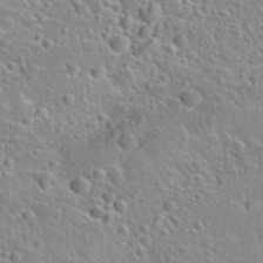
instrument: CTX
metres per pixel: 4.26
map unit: Nhu
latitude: 28.2900
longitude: -53.0459
